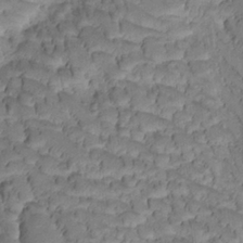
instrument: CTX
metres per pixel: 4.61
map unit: Htu
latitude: -1.3510
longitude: 173.1242
